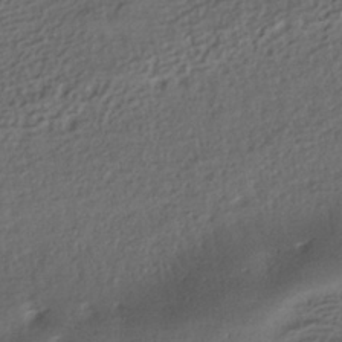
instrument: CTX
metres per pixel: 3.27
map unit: HNhu
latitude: -39.6344
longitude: 97.5777
